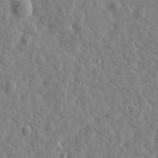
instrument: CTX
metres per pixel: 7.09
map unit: Htu
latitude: 1.9717
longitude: -179.0270
